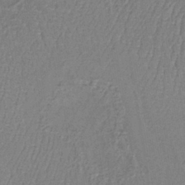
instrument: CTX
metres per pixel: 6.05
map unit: lHb
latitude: -39.0109
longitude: 61.4077
